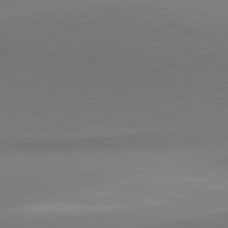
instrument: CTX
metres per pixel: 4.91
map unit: lApd
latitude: 81.4993
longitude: 151.4643
